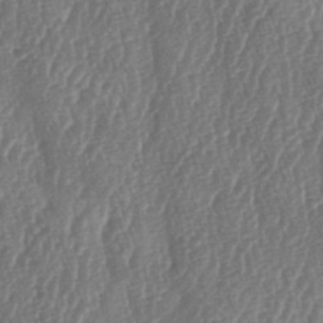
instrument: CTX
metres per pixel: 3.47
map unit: lAa
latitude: -5.9367
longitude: -129.9150
